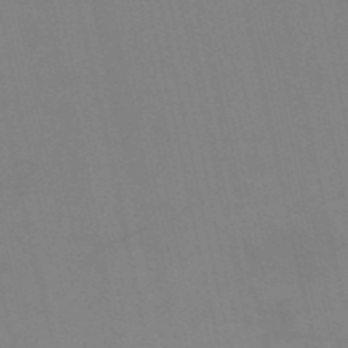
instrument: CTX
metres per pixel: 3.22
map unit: HNb
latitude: -52.8219
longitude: -47.1781
